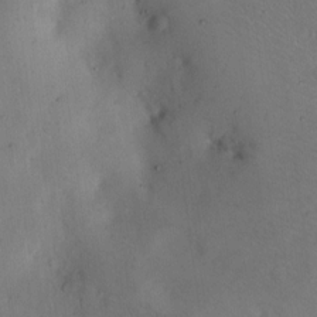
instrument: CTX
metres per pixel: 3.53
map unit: eHh
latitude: 12.1011
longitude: -61.2537
